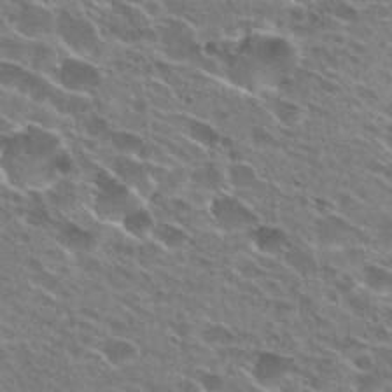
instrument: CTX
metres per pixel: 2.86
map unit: Hto
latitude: 26.9514
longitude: -44.4790
